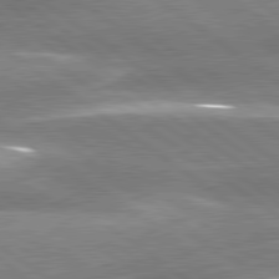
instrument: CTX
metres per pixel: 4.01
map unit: lApd
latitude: 80.3845
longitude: -119.3481
